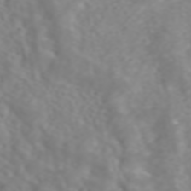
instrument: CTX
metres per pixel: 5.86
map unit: ANa
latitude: 44.9702
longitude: 22.0283
